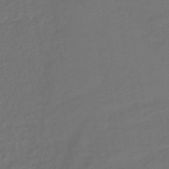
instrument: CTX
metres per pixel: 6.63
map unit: lHb
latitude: -42.7841
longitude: 76.6141
